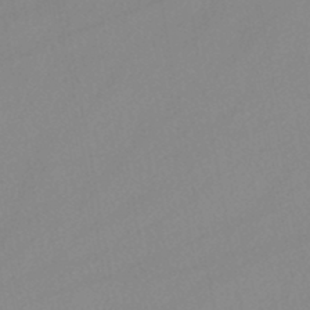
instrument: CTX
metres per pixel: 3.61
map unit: lHb
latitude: -45.9556
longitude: 75.2376
